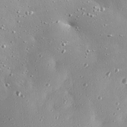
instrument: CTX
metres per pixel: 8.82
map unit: eHh
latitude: 24.8191
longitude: -88.8002
